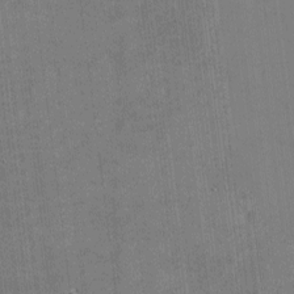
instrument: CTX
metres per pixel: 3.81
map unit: eHh
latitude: -2.9163
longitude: -79.8773
